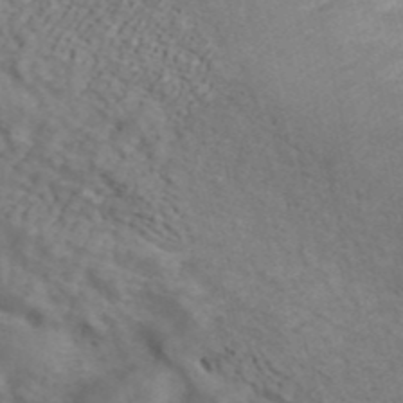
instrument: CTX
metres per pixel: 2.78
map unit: ANa
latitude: 42.0255
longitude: 14.8786
